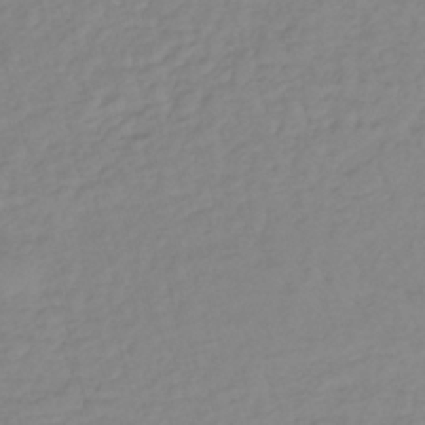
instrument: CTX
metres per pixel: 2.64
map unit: lHb
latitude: -36.0283
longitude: 69.3509
